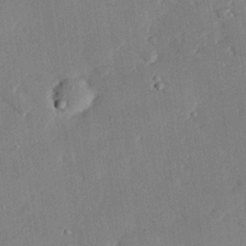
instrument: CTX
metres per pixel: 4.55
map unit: eHh
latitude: 27.8206
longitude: -82.3089
